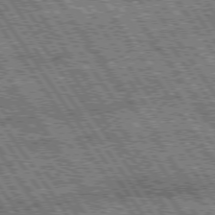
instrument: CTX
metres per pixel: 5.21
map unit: Hpe
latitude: 75.0270
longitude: -153.5560
